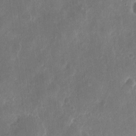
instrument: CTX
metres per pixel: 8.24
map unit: eHh
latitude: 10.6491
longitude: -72.5735
